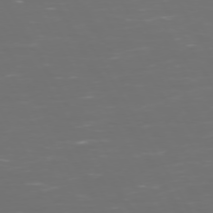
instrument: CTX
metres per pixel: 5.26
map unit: Hpe
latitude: 72.4790
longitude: -126.2145
